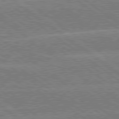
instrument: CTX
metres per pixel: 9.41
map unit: lApd
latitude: 79.0837
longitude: -161.0836
